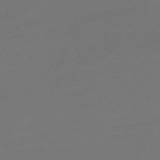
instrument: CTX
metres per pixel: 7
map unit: Nve
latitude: -58.1038
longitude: 56.6896
